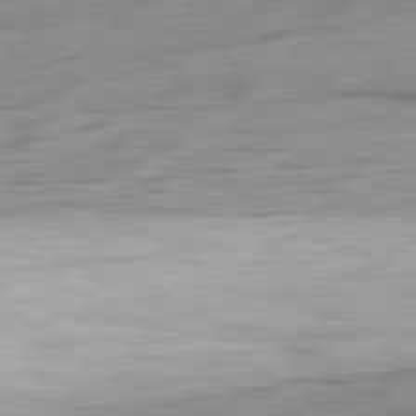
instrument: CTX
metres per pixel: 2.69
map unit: Ap
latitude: -81.1809
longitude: -81.7261
